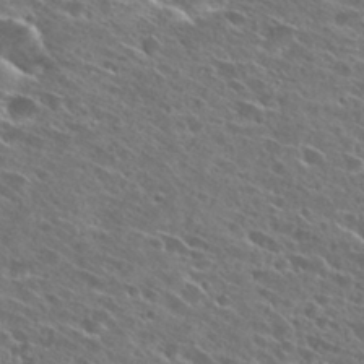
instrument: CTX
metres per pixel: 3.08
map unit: Hto
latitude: 27.9150
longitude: -43.6127
